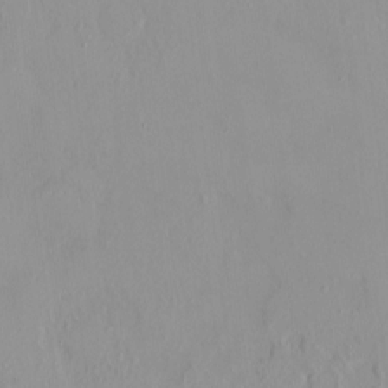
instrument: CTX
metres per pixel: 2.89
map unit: HNhu
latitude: 2.7813
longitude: 7.5777
